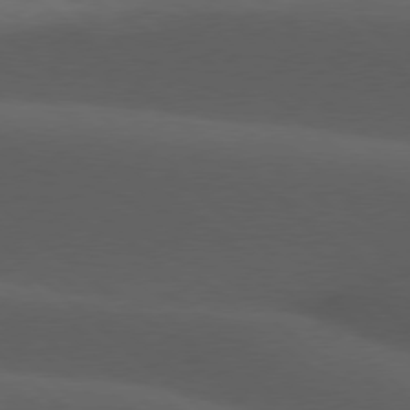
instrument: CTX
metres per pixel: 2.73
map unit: lApd
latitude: 77.7449
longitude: -54.8758
